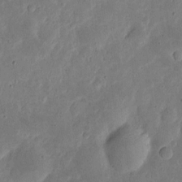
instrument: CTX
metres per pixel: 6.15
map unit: eHh
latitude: 5.2159
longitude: -71.4993
